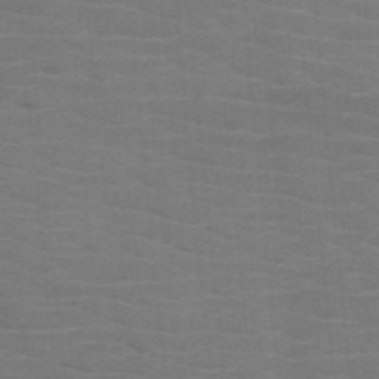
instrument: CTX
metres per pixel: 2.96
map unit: HNb
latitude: -46.6707
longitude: -46.0444
